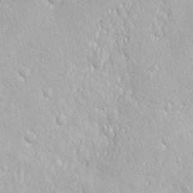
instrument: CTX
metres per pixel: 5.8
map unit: Ave
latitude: -10.8408
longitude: -120.9136
